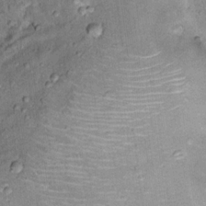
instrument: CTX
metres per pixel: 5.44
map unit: Ht
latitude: 13.6505
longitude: -40.5923
